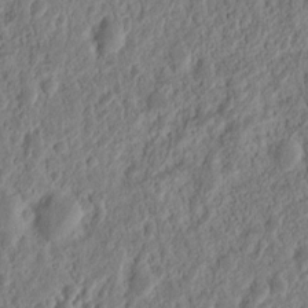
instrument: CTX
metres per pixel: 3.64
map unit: Nhu
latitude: 13.4427
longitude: -73.4616
